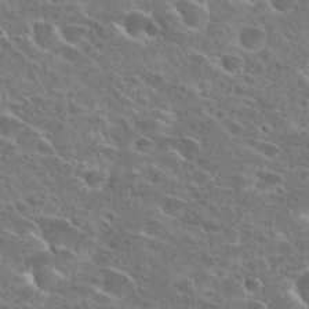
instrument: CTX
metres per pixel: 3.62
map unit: Hto
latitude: 26.1011
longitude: -46.2523
